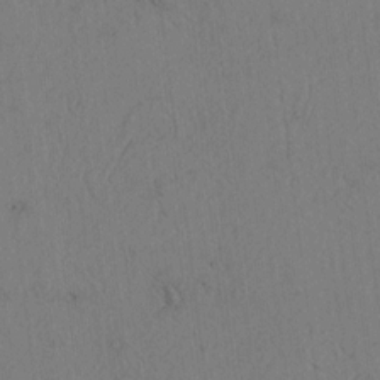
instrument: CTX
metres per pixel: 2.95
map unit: Htu
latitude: -2.8407
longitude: 167.7289
